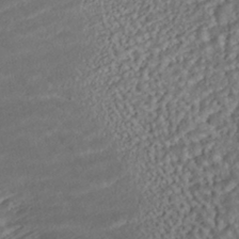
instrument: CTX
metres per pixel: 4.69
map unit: ANa
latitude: -42.2172
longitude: 108.9731
